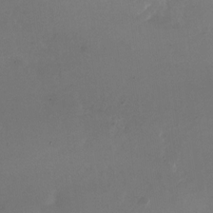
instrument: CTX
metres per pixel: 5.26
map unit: Nhu
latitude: -26.7841
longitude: -73.0081
